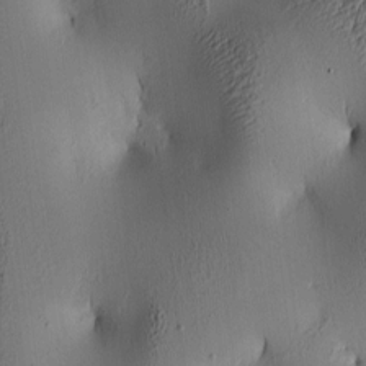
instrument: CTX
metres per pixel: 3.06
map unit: lAa
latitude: 5.6505
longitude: -113.5560
